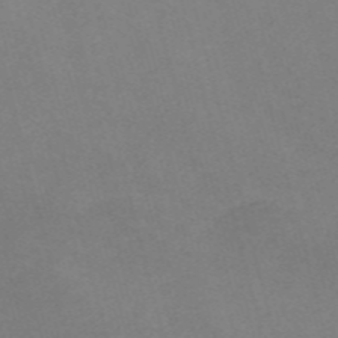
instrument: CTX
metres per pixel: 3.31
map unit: Nve
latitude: -58.2172
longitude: 58.9919
